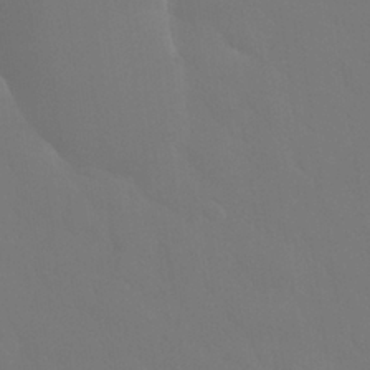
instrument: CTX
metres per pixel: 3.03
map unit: Nhu
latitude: 26.4979
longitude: -56.8568
